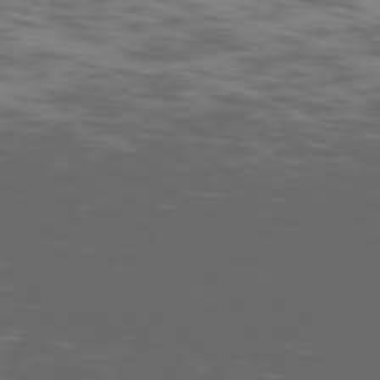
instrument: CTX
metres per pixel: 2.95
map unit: Ap
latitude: -75.4266
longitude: -67.4048
